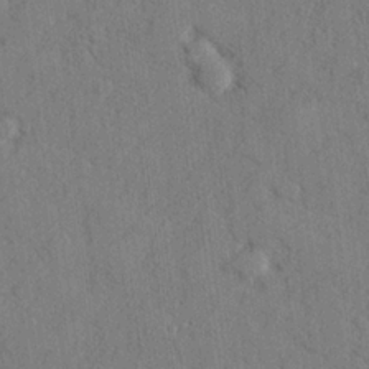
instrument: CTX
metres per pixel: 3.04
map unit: lHvf
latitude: 25.4237
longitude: 143.0486
